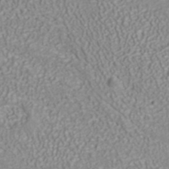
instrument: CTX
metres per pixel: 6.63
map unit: ANa
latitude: 38.1578
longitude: 23.6911
